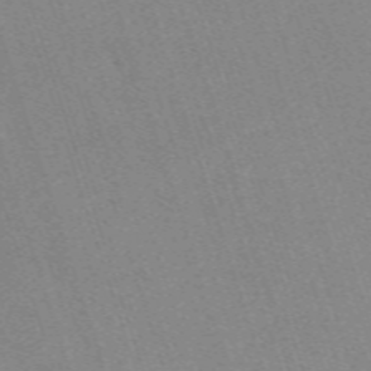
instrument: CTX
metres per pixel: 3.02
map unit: eHh
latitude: -62.4062
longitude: 50.0661
